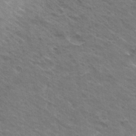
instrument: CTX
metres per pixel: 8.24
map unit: Hto
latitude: 30.5546
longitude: -43.3671
